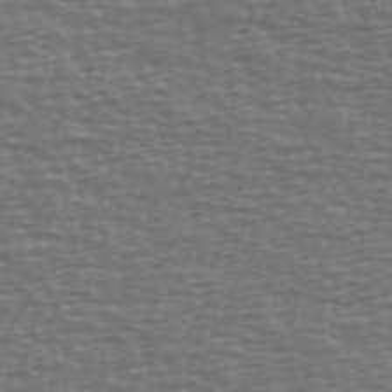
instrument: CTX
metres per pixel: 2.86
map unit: Ave
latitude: 39.0836
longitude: -113.9150
